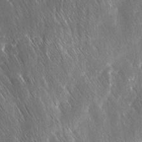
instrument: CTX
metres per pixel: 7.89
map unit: Ave
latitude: 9.2537
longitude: -104.6869
